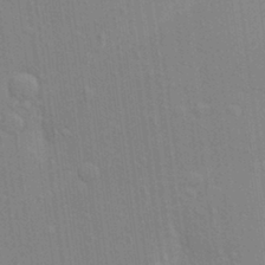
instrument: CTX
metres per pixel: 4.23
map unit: Aa
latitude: 19.9528
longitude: -143.4049
